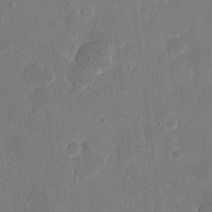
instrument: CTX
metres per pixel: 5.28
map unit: eHh
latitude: 9.8395
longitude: -68.8947
